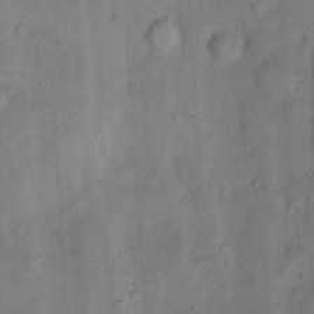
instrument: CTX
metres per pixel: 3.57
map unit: Nhu
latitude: 7.7827
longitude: -24.6112
